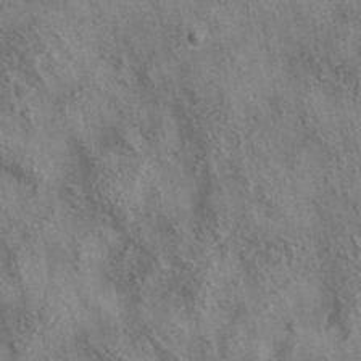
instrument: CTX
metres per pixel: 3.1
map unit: eAb
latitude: 36.1956
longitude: 115.0864
